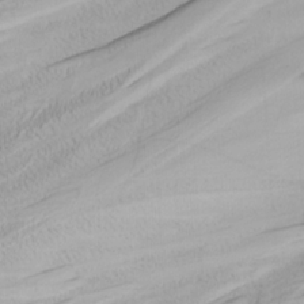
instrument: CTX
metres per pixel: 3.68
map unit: Nhu
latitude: -3.9556
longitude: -87.4804
